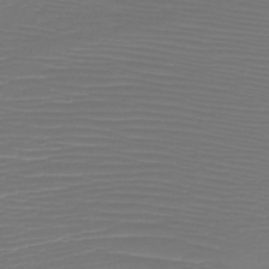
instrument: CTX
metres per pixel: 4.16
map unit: HNb
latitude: -46.6329
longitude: -41.9906
